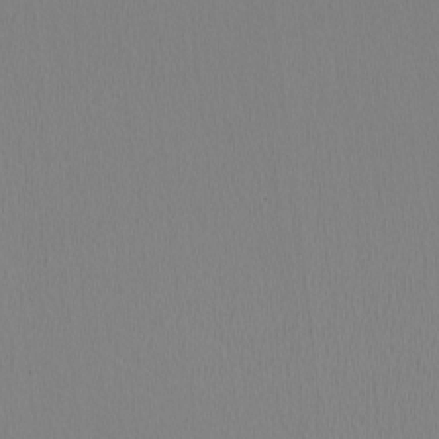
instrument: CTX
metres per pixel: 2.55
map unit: HNhu
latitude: -1.9556
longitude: -0.7624
